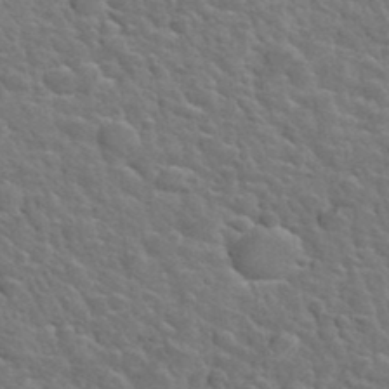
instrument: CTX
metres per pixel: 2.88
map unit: Hto
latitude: 36.1389
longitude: -50.1766
